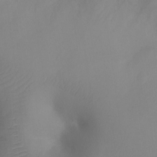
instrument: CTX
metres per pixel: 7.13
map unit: Ht
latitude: -8.2172
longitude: -23.9717
